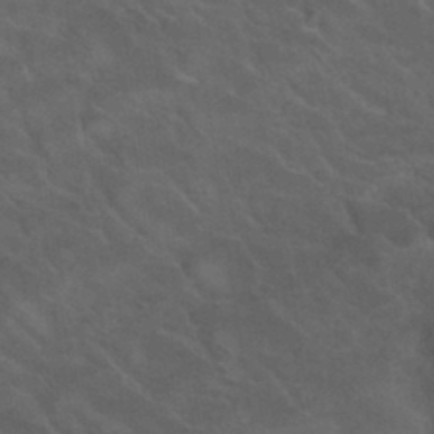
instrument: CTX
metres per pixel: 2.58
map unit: Nhu
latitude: 29.9906
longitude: -51.7827
